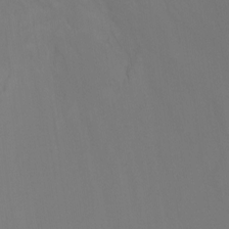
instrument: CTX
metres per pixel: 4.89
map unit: Ht
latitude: -7.4832
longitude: -28.5734
